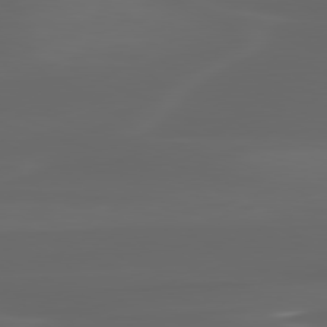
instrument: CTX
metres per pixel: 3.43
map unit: lApd
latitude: 80.1767
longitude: -116.2900
